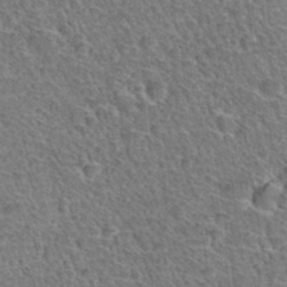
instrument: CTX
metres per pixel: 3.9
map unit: Hto
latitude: 35.0080
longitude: -46.5924
